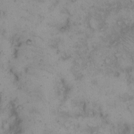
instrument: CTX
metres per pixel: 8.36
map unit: Hto
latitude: 10.8569
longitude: -60.4790
